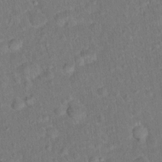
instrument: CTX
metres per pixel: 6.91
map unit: Hto
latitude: 14.9514
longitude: -40.4412
